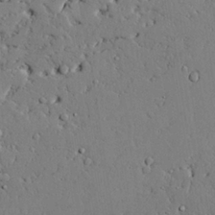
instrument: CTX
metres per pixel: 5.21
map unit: lAvf
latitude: 24.8569
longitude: -110.0822
